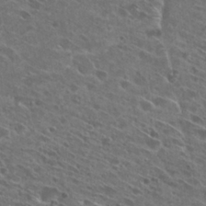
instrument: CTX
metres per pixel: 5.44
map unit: Hto
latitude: 27.9528
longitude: -44.8758
